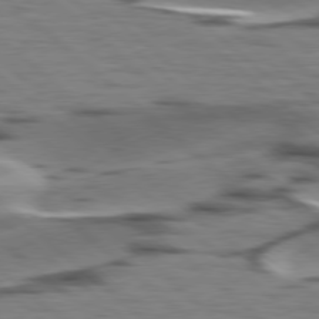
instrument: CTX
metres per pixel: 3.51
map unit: lApd
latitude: 78.2712
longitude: -49.6883
